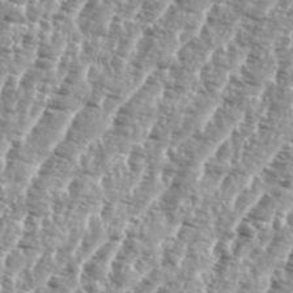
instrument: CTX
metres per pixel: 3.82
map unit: eHh
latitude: 35.1781
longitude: -135.4804
